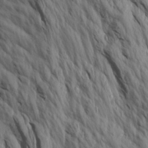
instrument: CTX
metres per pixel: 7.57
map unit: Aa
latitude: 19.7071
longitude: -147.1026
